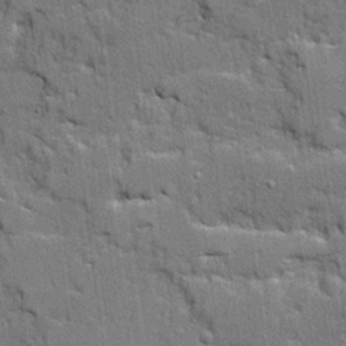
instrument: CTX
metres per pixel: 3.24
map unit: Ave
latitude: 20.2901
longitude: -128.8380
